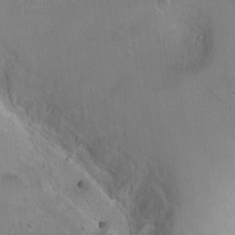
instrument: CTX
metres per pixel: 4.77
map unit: Ht
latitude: 0.3467
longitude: -45.2348
